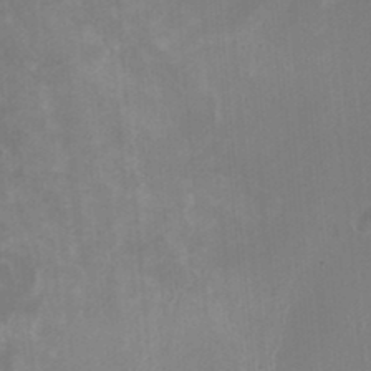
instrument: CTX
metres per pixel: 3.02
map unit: HNhu
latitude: -2.3306
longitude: -1.6694
